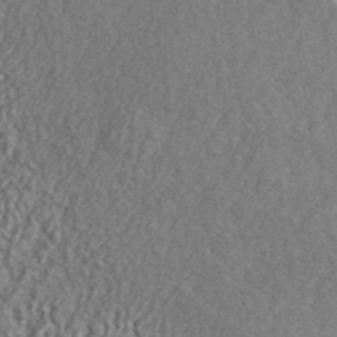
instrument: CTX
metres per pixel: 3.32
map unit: ANa
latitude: 41.3103
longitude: -86.3089
